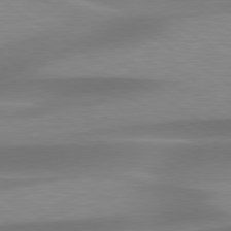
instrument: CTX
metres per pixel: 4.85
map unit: lApd
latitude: 79.5938
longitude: -93.3481
